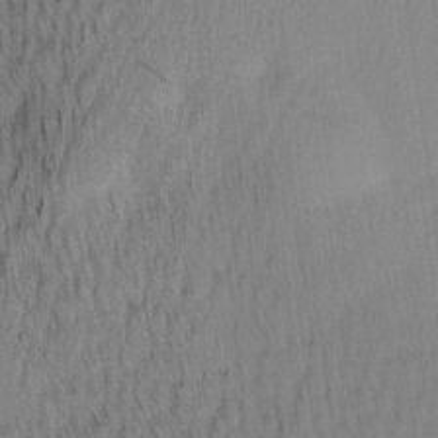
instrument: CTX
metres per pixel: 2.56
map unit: Ave
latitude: 12.0822
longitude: -107.2726
